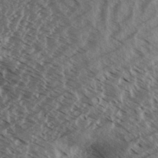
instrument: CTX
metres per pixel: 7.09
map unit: Aa
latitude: 33.2537
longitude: -139.6505
